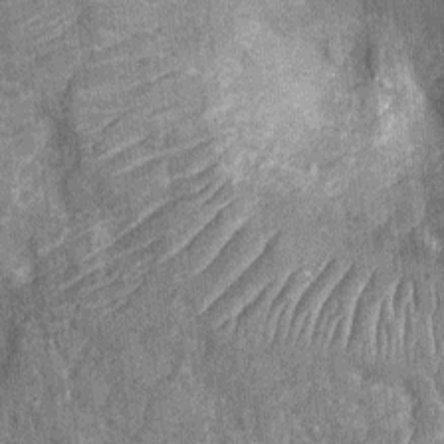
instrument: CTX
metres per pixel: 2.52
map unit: Nhu
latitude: -12.1417
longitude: -22.8191
